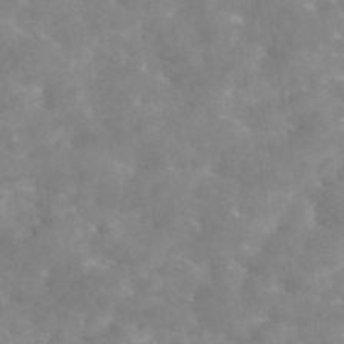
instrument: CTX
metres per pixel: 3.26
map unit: eAb
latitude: 45.1970
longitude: 126.0283
